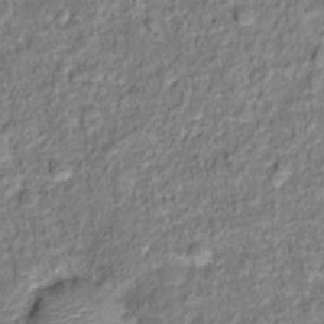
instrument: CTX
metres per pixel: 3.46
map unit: Hto
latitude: 13.3293
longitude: -38.1767
